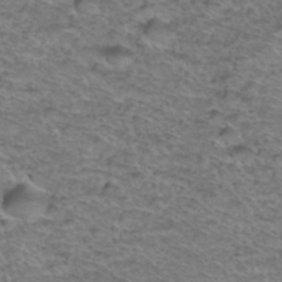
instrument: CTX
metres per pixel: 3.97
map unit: Hto
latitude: 38.2145
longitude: -45.3481
